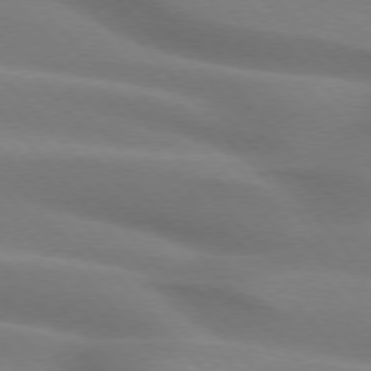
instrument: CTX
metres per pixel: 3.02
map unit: lApd
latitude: 75.1025
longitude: -60.7813
